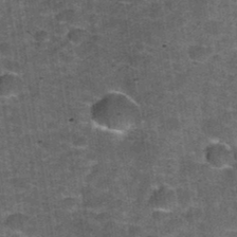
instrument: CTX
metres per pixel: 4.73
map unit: Hto
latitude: 34.5168
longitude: -53.0647
